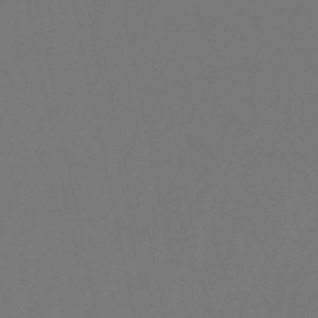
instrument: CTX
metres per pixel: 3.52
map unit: eHb
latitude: -50.6329
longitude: 69.8422
